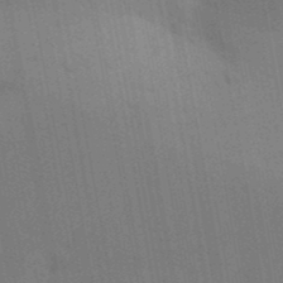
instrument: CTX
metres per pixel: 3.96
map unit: Aa
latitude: 31.6694
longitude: -145.8205
